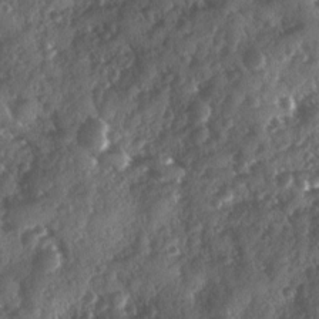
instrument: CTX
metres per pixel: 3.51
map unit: Ave
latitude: 10.8191
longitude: -103.0647
